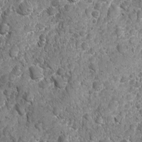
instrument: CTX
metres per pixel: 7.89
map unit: Ave
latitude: -10.4629
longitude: -119.5560
